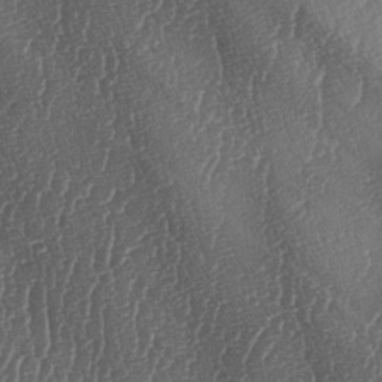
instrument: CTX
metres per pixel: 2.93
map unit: lAa
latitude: -7.1053
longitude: -130.0255
